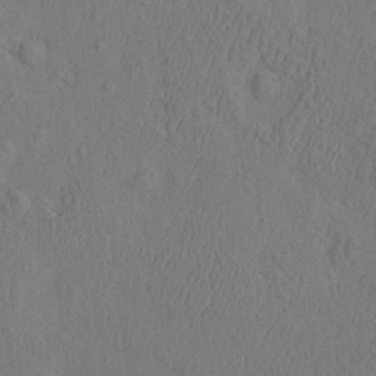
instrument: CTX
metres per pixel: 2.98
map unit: eHh
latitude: -3.0297
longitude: 18.5196
